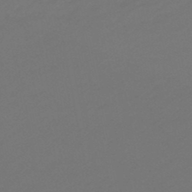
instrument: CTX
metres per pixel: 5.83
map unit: eHb
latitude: -47.9367
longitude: 86.1795
